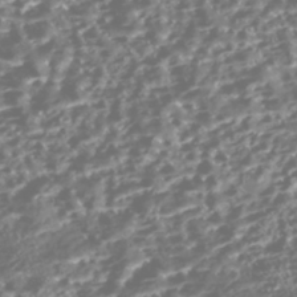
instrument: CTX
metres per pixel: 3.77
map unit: Nhe
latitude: -46.1039
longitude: 151.9556
